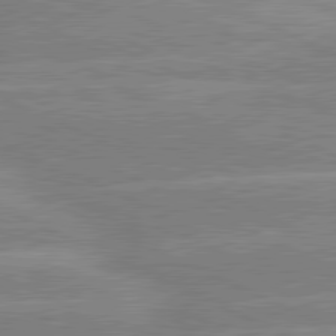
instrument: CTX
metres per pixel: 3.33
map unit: lApd
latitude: 80.9136
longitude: -126.3278
